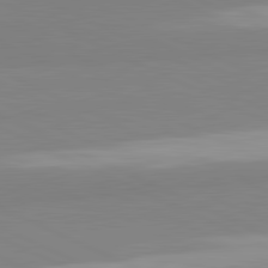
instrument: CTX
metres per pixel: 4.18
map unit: lApd
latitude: 81.8016
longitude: 179.2565
